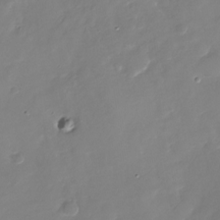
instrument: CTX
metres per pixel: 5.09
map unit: Nhu
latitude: -27.7477
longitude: -76.1011
